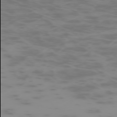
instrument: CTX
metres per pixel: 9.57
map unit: Hpe
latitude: -74.0472
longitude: 6.0094
